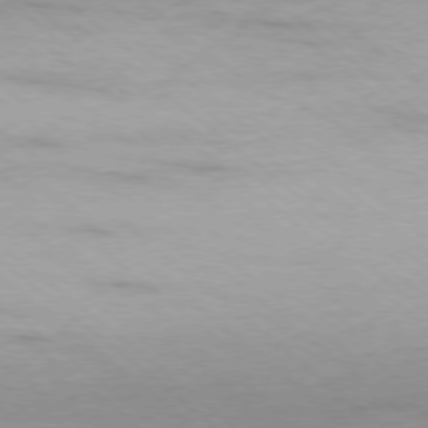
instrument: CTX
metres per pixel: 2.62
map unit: Ap
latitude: -78.0850
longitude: -93.0647
